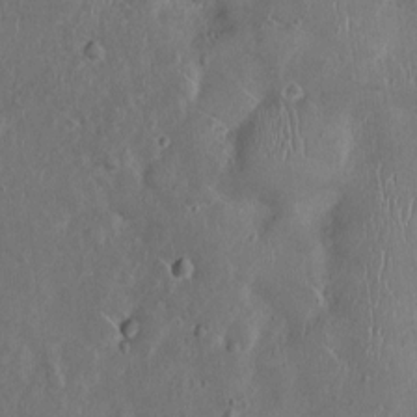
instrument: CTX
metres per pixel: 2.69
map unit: Nhu
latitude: 1.3481
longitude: -14.7436
